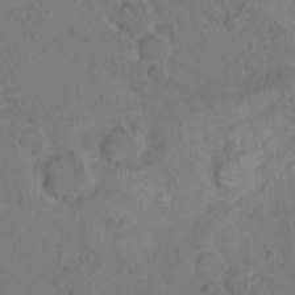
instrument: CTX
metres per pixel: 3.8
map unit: Hto
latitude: 8.3845
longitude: -61.2726
